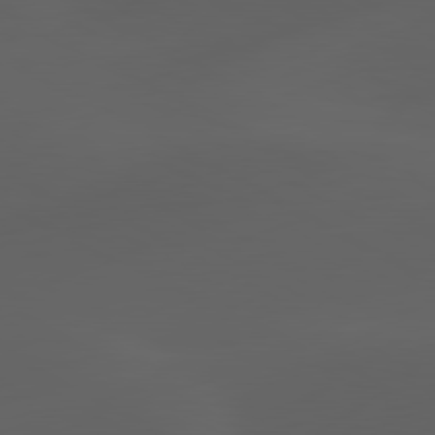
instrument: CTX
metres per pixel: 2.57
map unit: lApd
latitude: 80.0633
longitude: -89.9151
